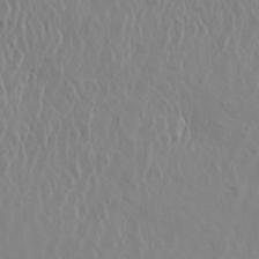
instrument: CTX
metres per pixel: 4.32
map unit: eHh
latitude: 33.7450
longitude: -132.9703
